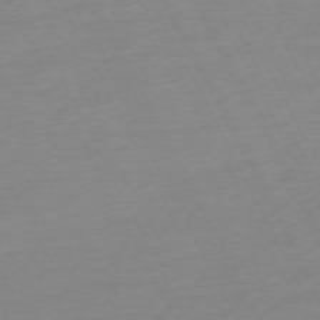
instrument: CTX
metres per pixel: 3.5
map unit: Ap
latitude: -73.4832
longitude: -69.8772
